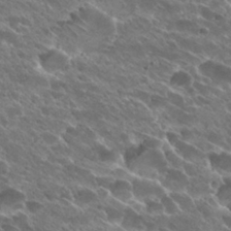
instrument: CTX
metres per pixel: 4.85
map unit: Hto
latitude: 27.8395
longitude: -41.5560
